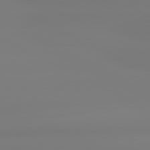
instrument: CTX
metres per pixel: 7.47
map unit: lApd
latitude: 80.8569
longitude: -156.8002
